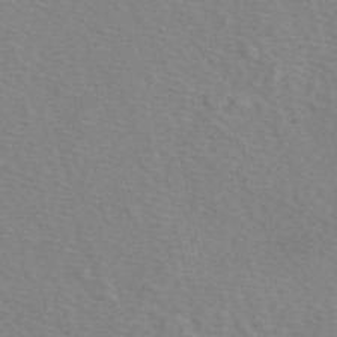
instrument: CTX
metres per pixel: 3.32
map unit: eAb
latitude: 50.7435
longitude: 109.0486
